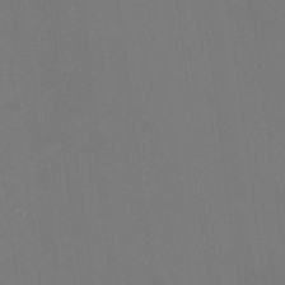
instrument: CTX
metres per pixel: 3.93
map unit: Nhu
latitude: -8.5574
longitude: -47.3482
